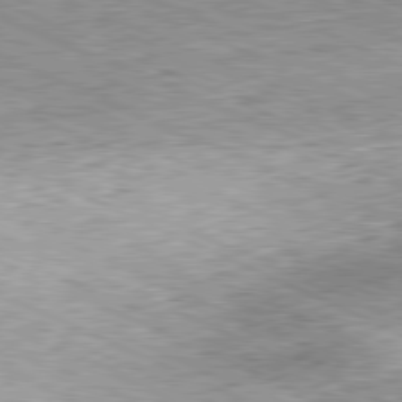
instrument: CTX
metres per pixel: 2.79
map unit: Hpe
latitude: -81.3510
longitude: 11.8234
